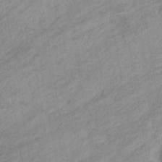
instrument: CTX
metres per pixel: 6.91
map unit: eHb
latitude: -39.0109
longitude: 82.0661
